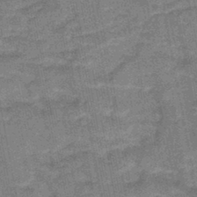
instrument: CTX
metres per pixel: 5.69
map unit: HNb
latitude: -44.9731
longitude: -36.5168
